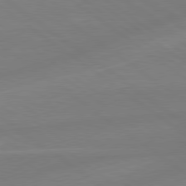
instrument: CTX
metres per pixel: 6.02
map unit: lApd
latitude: 79.0270
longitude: -142.0444
